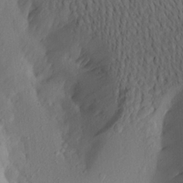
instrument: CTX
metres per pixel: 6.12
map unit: Aa
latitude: 20.4601
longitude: -146.1578
